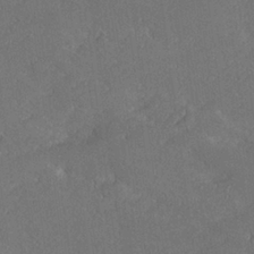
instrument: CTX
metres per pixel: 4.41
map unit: lHvf
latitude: 26.9514
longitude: 140.9164
